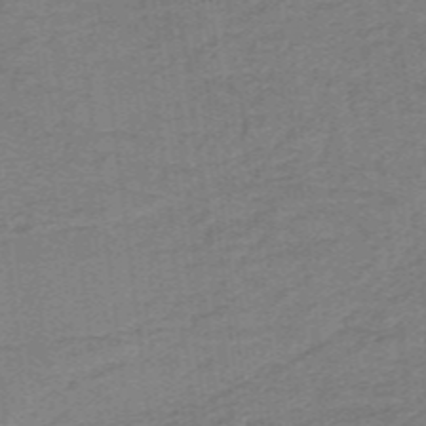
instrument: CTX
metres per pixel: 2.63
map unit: lHb
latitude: -40.7085
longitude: 54.0850
